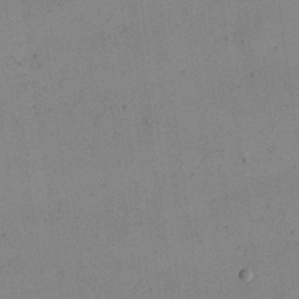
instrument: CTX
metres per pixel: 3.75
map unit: eHh
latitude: 24.5356
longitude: -65.8961
